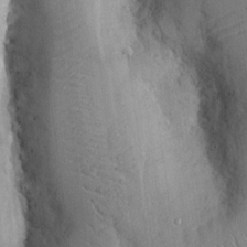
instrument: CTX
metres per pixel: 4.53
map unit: Nhu
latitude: 15.2348
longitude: -78.0444
